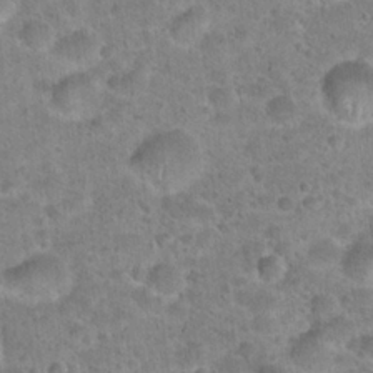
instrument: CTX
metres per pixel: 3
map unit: Hto
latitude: 21.5938
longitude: -49.4048
